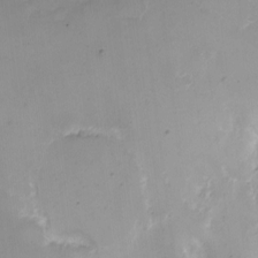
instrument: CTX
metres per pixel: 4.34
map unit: Nhe
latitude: -1.5777
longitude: -59.1781
